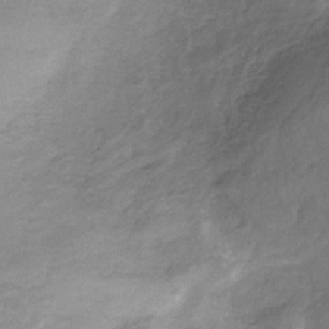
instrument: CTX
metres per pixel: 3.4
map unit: HNb
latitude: -32.7652
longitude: 61.7667
